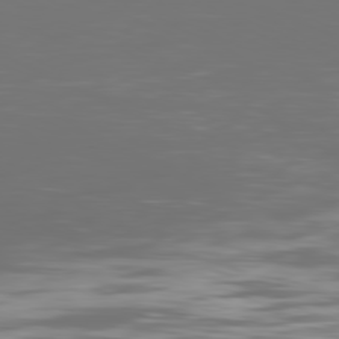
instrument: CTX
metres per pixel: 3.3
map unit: Ap
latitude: -81.5777
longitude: -61.0458
